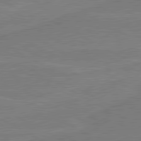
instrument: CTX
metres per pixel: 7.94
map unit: lApd
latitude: 80.6868
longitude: 168.1794
